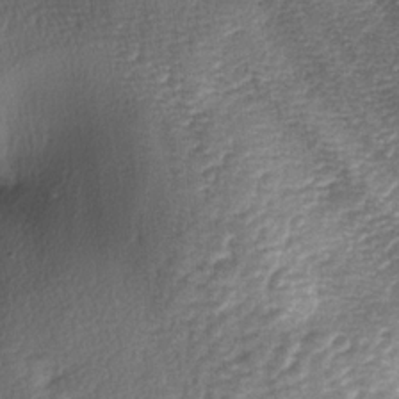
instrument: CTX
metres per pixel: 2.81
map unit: lAa
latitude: -4.2361
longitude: -128.4979
